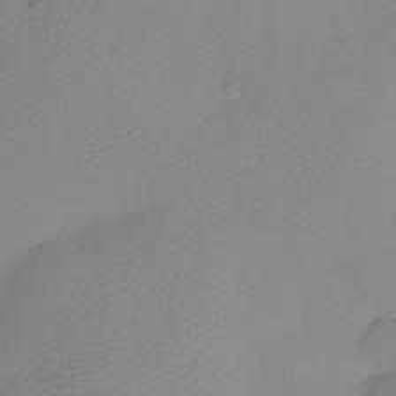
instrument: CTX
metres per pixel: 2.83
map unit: eHh
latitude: -6.7463
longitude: -79.9339
